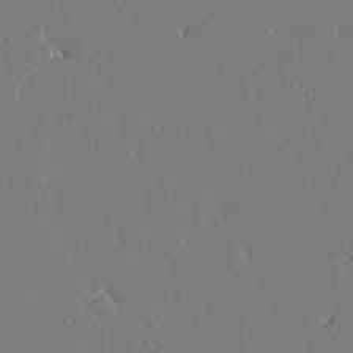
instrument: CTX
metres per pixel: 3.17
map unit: lAvf
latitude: 17.3104
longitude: -126.2901
